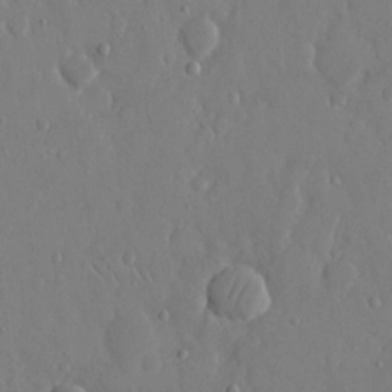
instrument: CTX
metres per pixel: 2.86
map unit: eHh
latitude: 13.6883
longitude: -69.6127
